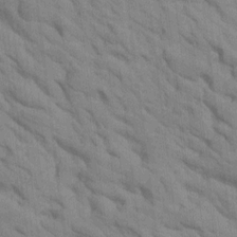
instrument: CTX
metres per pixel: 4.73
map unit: Htu
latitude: 1.4615
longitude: 143.3887
